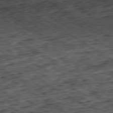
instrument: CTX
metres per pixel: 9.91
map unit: Hpe
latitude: -80.3495
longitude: 21.8989
